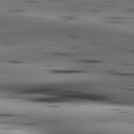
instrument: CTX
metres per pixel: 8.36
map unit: lApd
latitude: 80.5735
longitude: 159.6154
